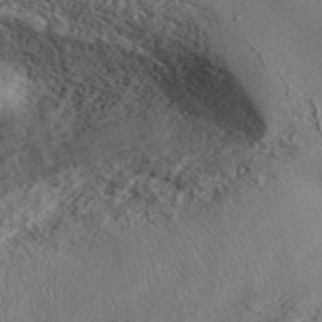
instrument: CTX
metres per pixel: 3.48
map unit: ANa
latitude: 42.5357
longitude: 55.2187
